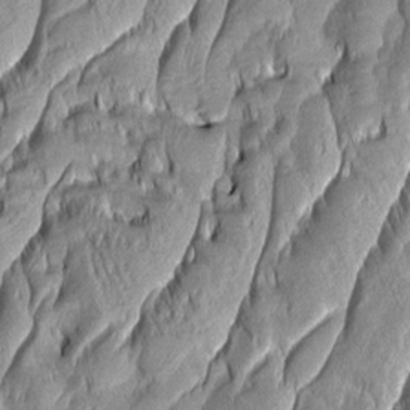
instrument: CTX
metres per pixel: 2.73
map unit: Aa
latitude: 7.1403
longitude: -129.2915
